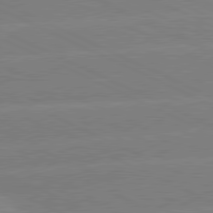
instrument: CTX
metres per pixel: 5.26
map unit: lApd
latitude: 80.9325
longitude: -155.5371
